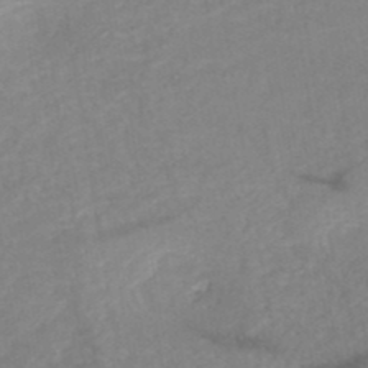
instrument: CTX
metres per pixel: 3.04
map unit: HNb
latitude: -49.7667
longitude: -45.0458
